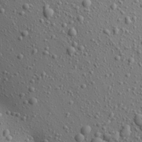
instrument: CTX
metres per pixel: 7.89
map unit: Aa
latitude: 22.6112
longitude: -143.7639
